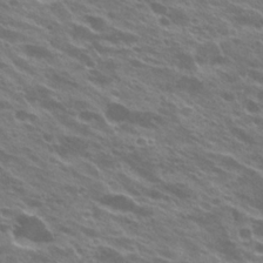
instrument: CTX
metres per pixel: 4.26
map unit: Hto
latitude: 23.7450
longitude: -37.2348
